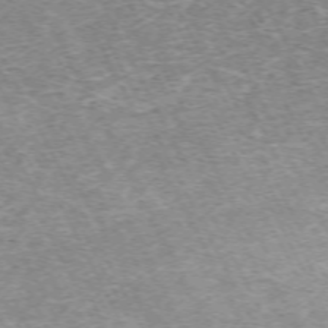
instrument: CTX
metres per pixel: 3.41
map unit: Hpe
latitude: -71.0109
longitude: 11.9178
